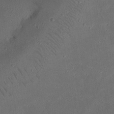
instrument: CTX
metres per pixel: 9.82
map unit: eHh
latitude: 24.4412
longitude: -70.5357
